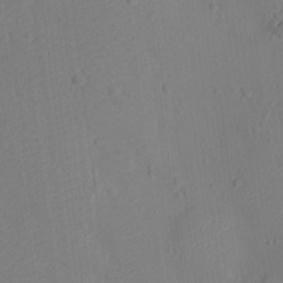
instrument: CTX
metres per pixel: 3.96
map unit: Ht
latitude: -10.4251
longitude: -22.6679
